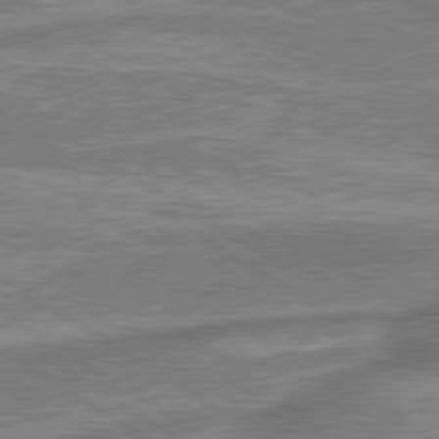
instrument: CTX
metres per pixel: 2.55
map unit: lApd
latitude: 79.7828
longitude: 174.6329
